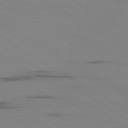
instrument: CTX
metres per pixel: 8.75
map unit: Ap
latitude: -80.2173
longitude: -102.5923
